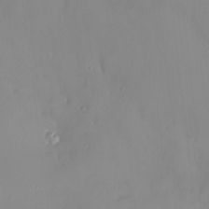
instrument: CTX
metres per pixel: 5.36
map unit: HNhu
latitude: 3.0458
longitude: 7.7666
